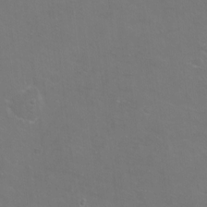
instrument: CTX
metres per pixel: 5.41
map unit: Hto
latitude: -4.2928
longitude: -35.1970
